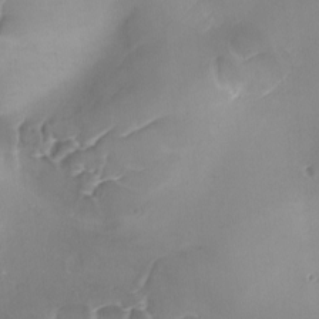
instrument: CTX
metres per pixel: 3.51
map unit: Ave
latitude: -9.7100
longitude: -122.2711
